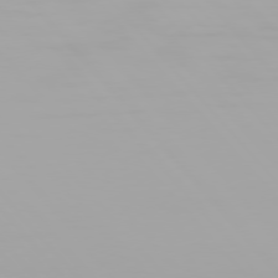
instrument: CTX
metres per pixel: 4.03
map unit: Hpe
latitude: 76.3467
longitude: -135.4804
